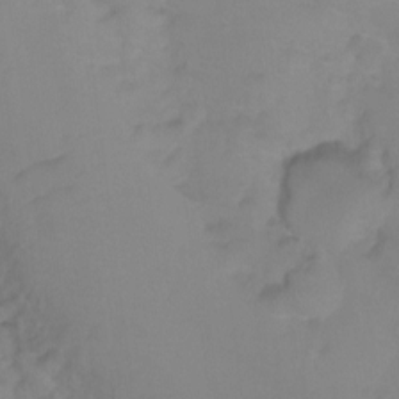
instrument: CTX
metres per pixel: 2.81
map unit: Ht
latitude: -9.3321
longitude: -35.6882
